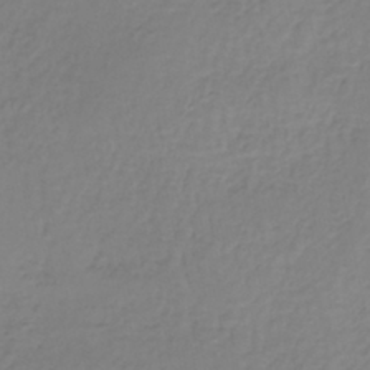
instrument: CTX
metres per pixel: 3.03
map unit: lHb
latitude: -37.2942
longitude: 61.7289
